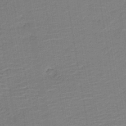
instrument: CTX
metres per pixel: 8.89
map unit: HNb
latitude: -41.7666
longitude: 50.8408
